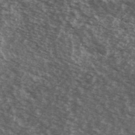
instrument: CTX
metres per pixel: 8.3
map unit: Ave
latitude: 39.5560
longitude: -108.4223
